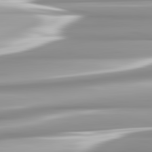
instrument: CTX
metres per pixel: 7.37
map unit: lApd
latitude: 82.6679
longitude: -138.4979
